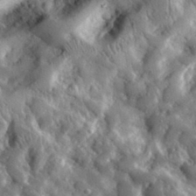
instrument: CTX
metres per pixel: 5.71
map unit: lHvf
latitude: 33.4426
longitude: -84.9892
